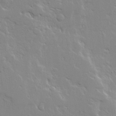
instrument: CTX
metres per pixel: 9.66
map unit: Ave
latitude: 14.1011
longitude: -139.1214
